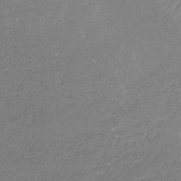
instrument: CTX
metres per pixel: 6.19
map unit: lHb
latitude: -33.7289
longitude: 69.4076
